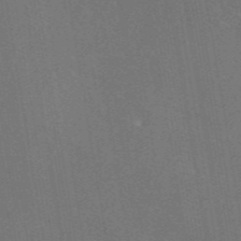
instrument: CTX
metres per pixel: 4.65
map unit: eAb
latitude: 46.7813
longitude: 109.5777
